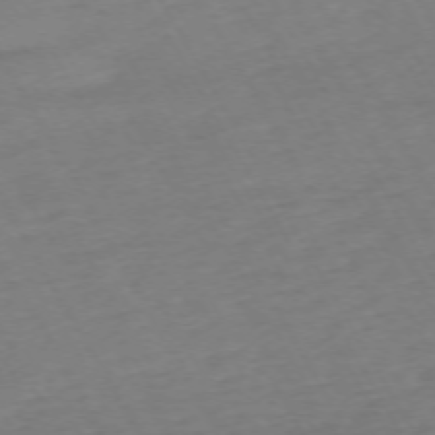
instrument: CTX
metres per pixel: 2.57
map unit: Hpe
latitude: -72.3684
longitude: 9.0108
